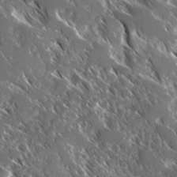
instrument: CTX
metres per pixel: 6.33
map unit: Ave
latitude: 16.9892
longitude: -130.1767
